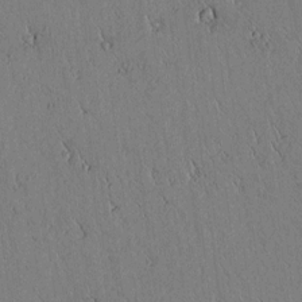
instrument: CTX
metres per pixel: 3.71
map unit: lAvf
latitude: 5.4048
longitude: 159.4265
